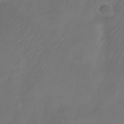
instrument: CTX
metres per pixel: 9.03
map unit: Nhu
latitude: -21.8233
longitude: -72.0444
